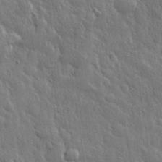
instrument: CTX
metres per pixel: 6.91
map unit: eHh
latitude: 30.8947
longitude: -79.2915
